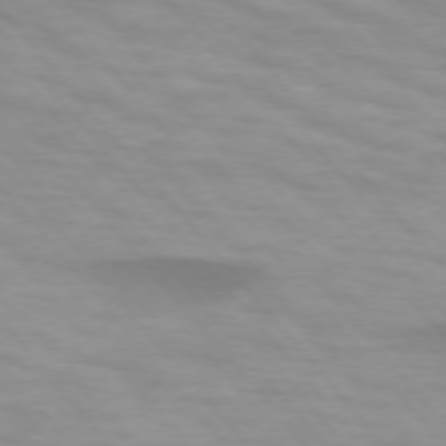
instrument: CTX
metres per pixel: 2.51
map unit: lApd
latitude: 74.3656
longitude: -60.4223
